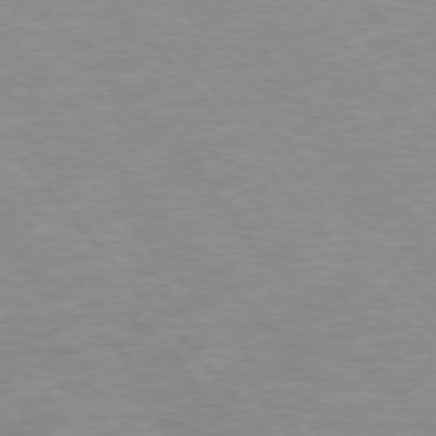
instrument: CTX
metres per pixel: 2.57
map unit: Hpe
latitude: 75.8583
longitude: -155.2726
